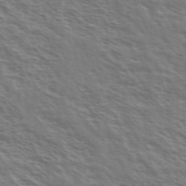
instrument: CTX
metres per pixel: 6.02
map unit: Ave
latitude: 37.5560
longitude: -111.2726
